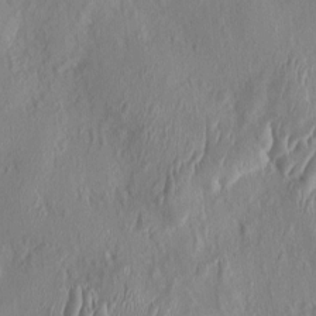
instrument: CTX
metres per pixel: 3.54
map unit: HNhu
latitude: 3.8016
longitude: -4.7624
